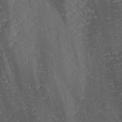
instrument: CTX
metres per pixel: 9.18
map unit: lHvf
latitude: 26.3467
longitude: 143.8989
